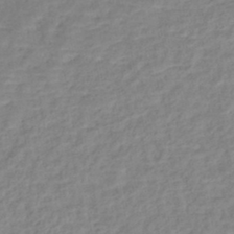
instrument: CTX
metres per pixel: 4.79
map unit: Nhe
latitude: -46.2361
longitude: 152.5007
